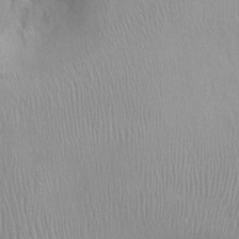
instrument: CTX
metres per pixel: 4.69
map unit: Ht
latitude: -0.3118
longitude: -15.9528
